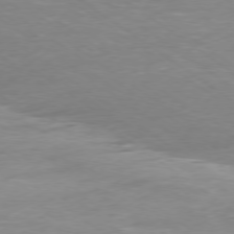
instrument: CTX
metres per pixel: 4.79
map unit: Ap
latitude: -78.5384
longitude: -64.8569
